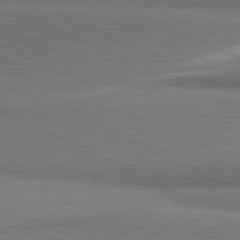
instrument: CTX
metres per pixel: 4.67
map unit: lApd
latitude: 81.3859
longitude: 164.0283
